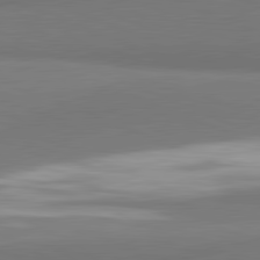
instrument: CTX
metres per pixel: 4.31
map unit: lApd
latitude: 81.8772
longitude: 163.2376
